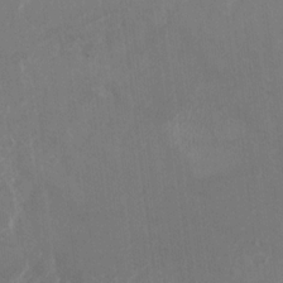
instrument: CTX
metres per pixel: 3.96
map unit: Nhu
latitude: -26.9163
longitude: -61.8961
